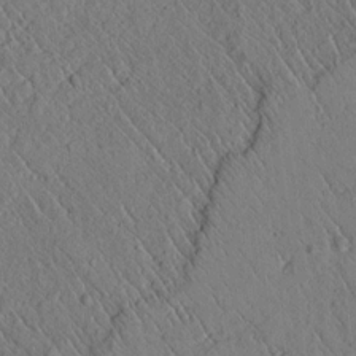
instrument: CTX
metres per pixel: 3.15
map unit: lAvf
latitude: 6.1767
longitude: 159.1053
